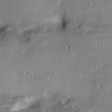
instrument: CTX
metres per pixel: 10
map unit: Nhu
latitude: -1.1620
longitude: -14.4412
